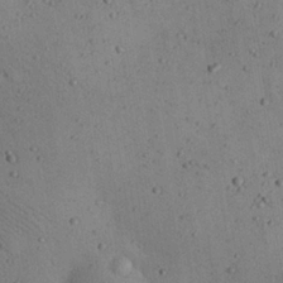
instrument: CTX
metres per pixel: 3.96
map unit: eHh
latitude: 24.7435
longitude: -71.9717
